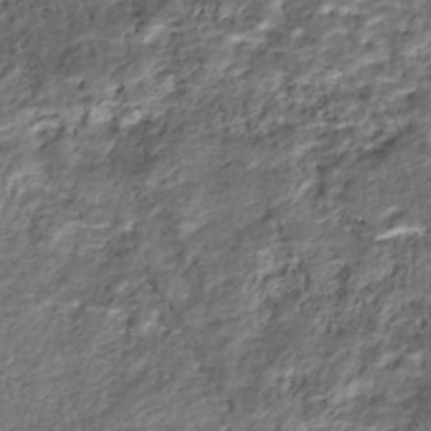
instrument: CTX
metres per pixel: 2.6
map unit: Nhe
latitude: -46.0850
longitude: 153.4643
